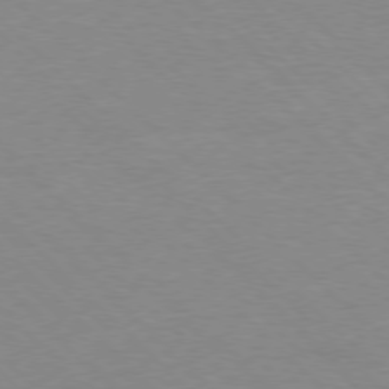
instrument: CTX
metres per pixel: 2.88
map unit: Ap
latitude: -77.9556
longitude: -87.3859
